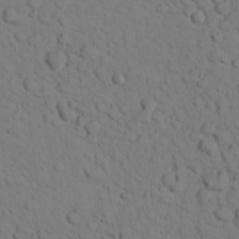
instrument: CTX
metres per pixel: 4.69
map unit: lHvf
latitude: 13.6694
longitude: 177.9367
